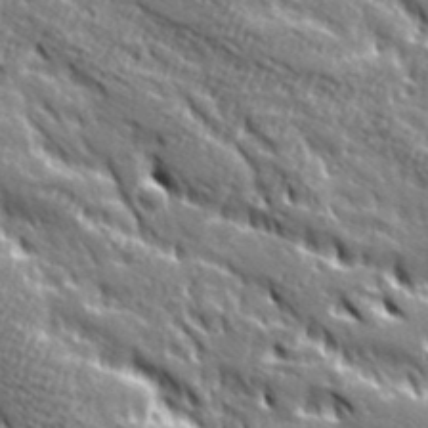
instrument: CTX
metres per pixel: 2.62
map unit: Ave
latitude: 20.2901
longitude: -135.4048
